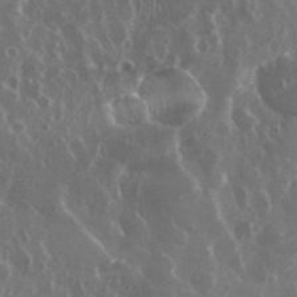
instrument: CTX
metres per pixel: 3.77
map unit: eHh
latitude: 34.3278
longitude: -58.2712
